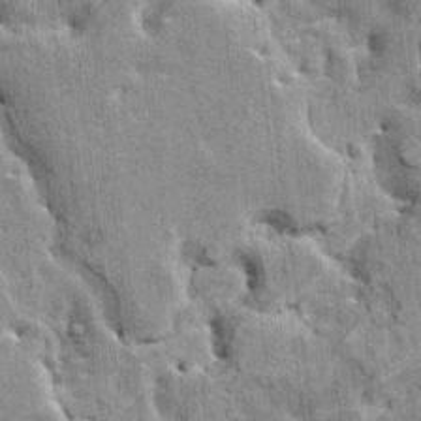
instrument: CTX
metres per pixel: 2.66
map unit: HNhu
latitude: 3.8205
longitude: 4.1983
